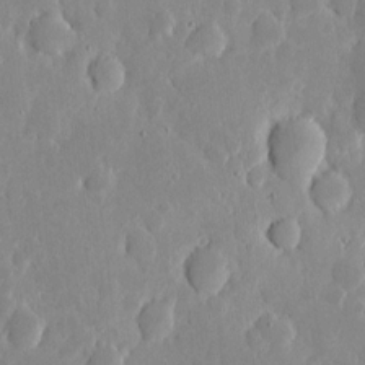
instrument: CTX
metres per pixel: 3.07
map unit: eHh
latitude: 5.9528
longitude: -70.1956
